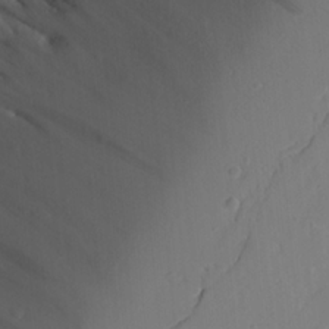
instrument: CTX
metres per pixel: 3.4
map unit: Aa
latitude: 24.3467
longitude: -131.8773
